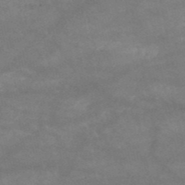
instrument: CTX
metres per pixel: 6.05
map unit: HNb
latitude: -53.6344
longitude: -41.7827
